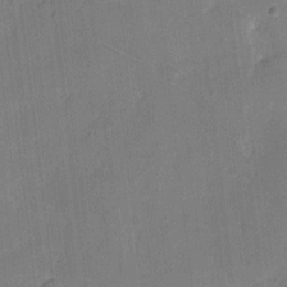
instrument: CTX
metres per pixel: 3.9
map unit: eHh
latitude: 7.0269
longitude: -67.0080
